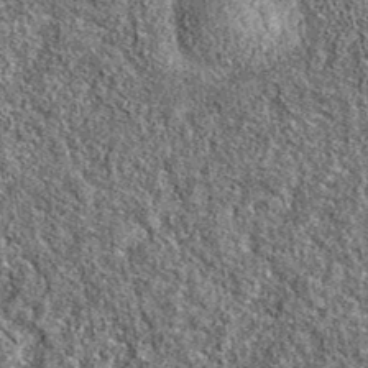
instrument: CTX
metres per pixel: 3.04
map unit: eAb
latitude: 36.8758
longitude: 105.5399
